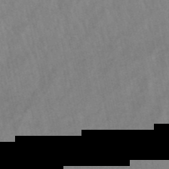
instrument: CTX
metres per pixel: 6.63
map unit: lHb
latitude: -49.1242
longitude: 73.0864
